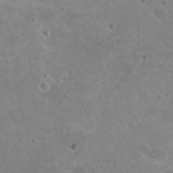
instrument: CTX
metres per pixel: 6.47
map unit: Nhu
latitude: 18.1389
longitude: -32.8380
